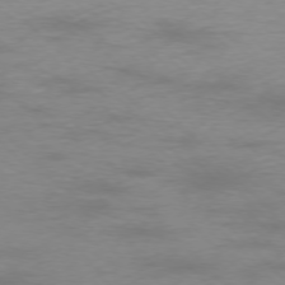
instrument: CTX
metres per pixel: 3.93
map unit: Ap
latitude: -77.0486
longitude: -71.0269
